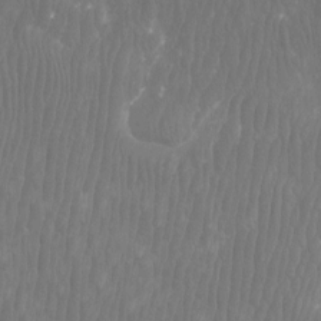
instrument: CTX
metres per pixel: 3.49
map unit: Htu
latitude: -8.1417
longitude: -75.9528
